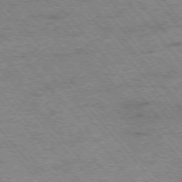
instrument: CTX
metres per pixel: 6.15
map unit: Hpe
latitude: -75.7478
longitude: -14.2334
